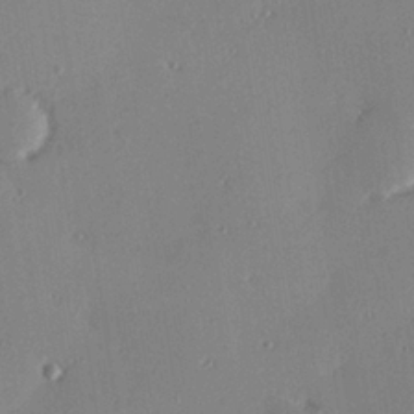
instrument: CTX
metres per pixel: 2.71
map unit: Hve
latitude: 25.3481
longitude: -91.1025
